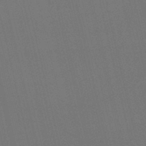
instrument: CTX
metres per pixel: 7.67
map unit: lHb
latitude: -47.2187
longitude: 61.1242
